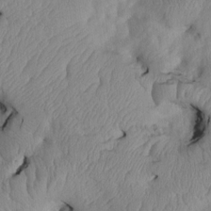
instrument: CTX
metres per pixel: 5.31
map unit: Htu
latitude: 3.1025
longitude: 148.8786
